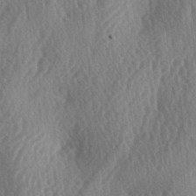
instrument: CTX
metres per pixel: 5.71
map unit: lAa
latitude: -3.9556
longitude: -126.1389
